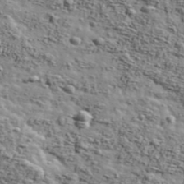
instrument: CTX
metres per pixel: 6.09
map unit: Ave
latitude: 42.7057
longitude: -110.3090
